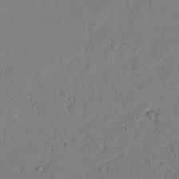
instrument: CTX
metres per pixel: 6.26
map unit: lAvf
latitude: 8.3467
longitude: 170.0850
